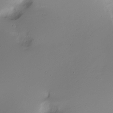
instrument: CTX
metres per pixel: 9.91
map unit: Nve
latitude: -21.8989
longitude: 105.9556
